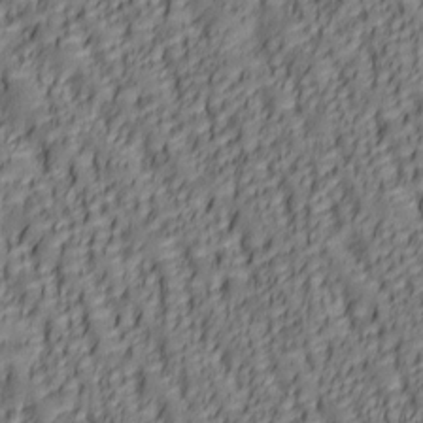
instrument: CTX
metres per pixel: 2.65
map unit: lAa
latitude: 6.2334
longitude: -116.3089
